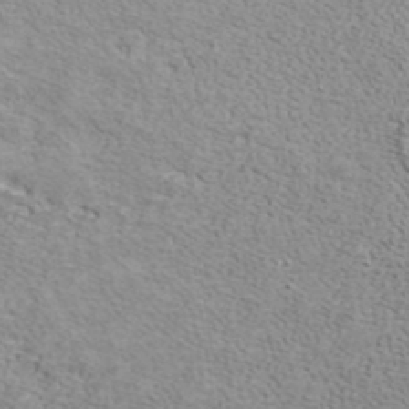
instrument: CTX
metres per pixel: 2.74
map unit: ANa
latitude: 37.8584
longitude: 17.2565
